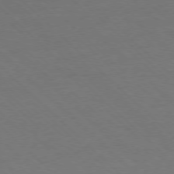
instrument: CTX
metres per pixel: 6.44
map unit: Ap
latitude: -77.5777
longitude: -85.2537
